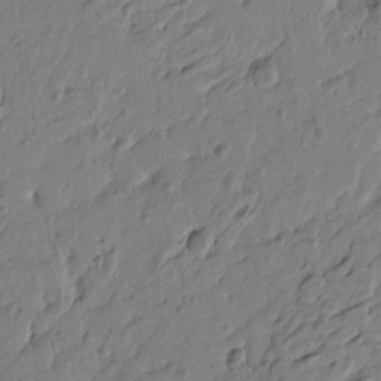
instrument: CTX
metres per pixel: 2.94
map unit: Htu
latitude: -5.7288
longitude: 179.5399
